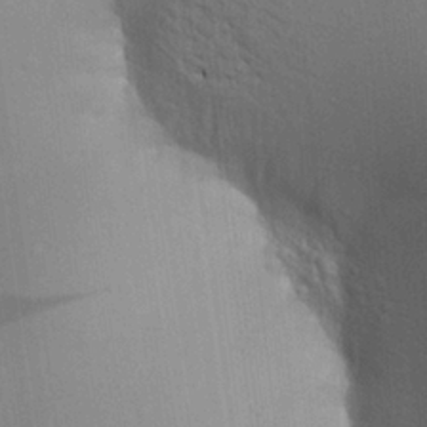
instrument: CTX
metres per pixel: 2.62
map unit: Aa
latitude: 19.0269
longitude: -149.5182
